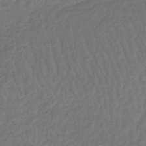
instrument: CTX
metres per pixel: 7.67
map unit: lHb
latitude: -43.4643
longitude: 64.3307
